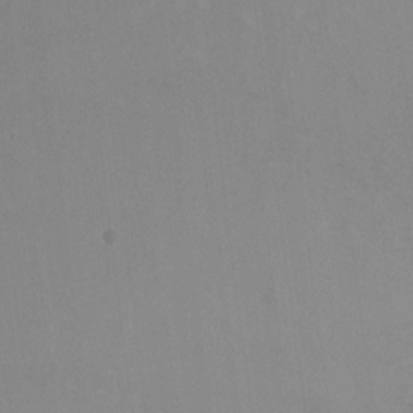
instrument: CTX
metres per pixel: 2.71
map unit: Ht
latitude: -10.4251
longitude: -45.6694
